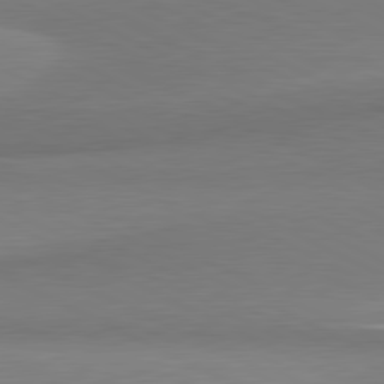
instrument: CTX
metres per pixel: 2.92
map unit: lApd
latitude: 80.8758
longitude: 166.8786
